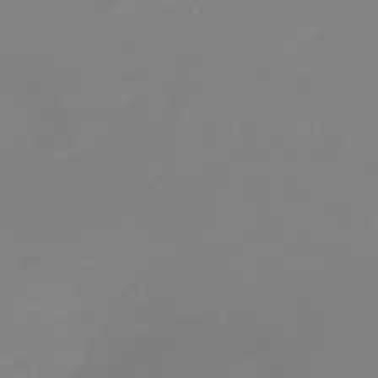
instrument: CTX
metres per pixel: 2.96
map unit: HNb
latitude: -45.1809
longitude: 55.5399
